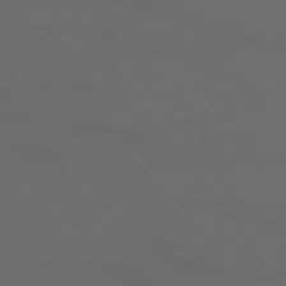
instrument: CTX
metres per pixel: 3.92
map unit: lApd
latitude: 74.0444
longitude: -72.3657
